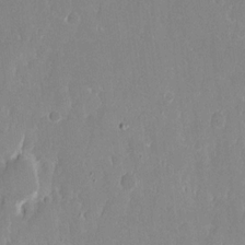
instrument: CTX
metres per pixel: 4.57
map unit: eHh
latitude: 14.9514
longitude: -72.4034
